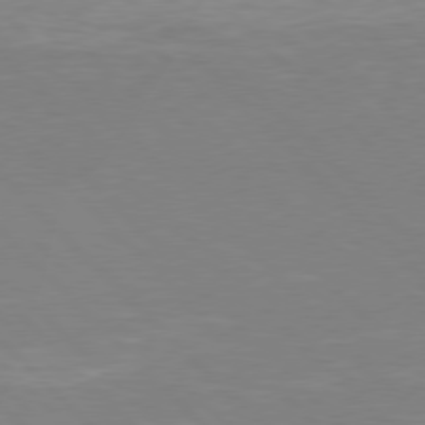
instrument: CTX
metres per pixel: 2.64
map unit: Hpe
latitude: 77.5182
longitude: -125.2914
